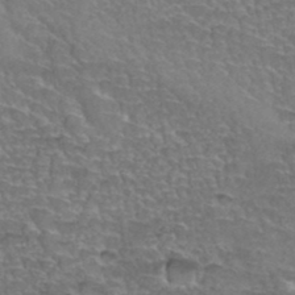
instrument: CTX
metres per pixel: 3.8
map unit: Hto
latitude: 35.2159
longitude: -45.0080
